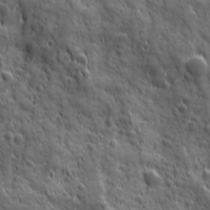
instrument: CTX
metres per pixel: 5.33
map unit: Ave
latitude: 19.4237
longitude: -133.1592
